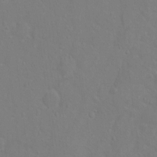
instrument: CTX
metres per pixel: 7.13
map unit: Hto
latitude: -5.8989
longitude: -35.4615
